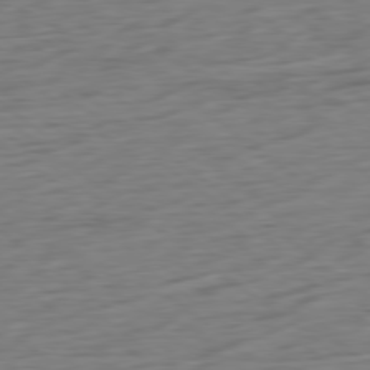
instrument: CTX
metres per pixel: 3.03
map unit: Ap
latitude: -79.6910
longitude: -70.3467
